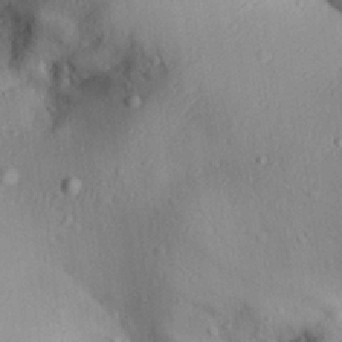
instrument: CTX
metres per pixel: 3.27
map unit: Aa
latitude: 29.0458
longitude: -135.4426
